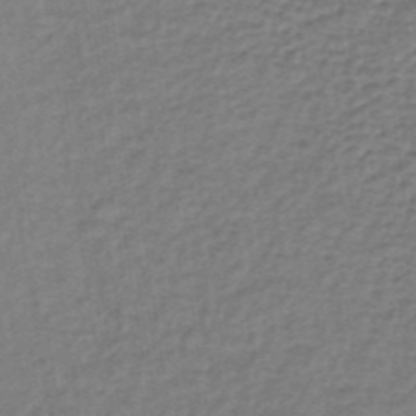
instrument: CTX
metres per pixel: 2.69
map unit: lHb
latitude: -35.8044
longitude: 60.2739
